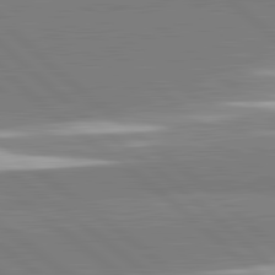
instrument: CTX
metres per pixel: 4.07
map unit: lApd
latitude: 82.1199
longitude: 162.0661
